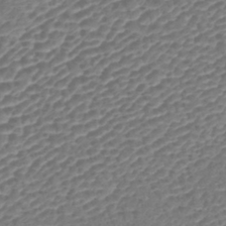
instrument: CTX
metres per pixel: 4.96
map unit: lHb
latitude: -42.5006
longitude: 78.6896
